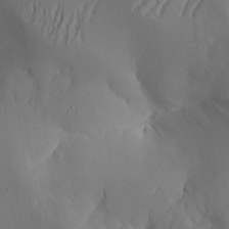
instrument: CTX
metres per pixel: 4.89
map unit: Aa
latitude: 23.8772
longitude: -127.2537
